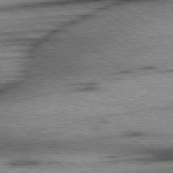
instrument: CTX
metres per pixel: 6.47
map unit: Hpe
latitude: 78.6491
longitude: -155.7261
